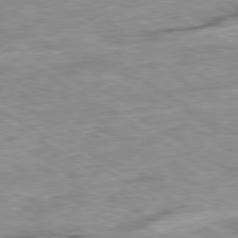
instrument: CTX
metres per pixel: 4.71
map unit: Ap
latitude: -80.1984
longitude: -74.5357
